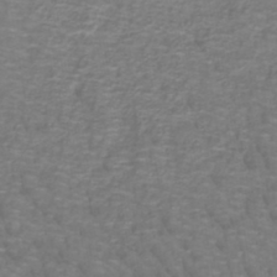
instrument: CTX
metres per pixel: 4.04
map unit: lHb
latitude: -42.1416
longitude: 55.2754
